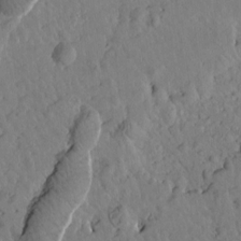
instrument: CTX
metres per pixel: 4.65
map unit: Htu
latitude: 1.5749
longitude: 176.4251
